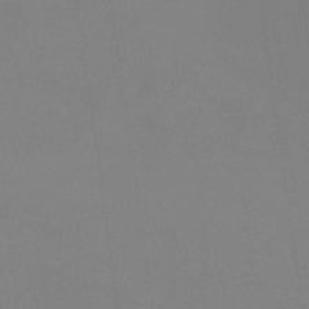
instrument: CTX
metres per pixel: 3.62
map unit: eHb
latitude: -37.9745
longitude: 75.2376
